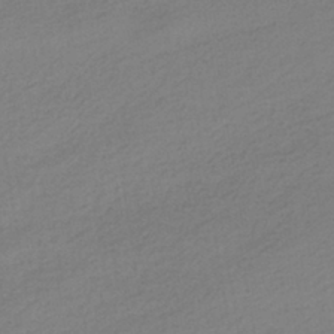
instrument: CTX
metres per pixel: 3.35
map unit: HNhu
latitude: -41.5021
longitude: 95.6155
